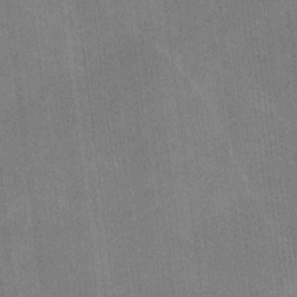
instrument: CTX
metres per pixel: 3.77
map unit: lHvf
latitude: -9.6344
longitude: -101.0648
